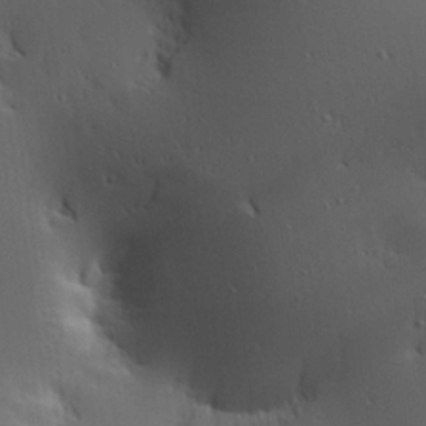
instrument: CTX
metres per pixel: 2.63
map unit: Aa
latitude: 24.8191
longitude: -126.7246
